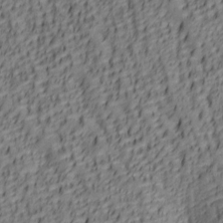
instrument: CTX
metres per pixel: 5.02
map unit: lAa
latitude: 6.1200
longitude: -116.4601
